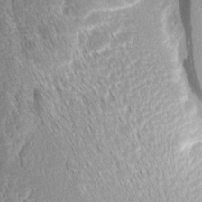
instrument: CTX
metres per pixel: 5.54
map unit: Aa
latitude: 8.6680
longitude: -133.4804
